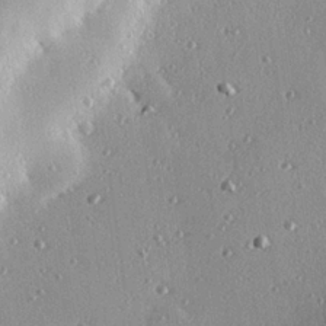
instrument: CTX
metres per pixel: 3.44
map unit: eHh
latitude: 23.8961
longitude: -90.3089
